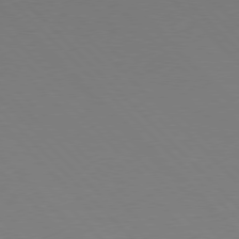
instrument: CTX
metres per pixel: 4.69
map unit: Hpe
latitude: 77.0647
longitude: -125.7260
